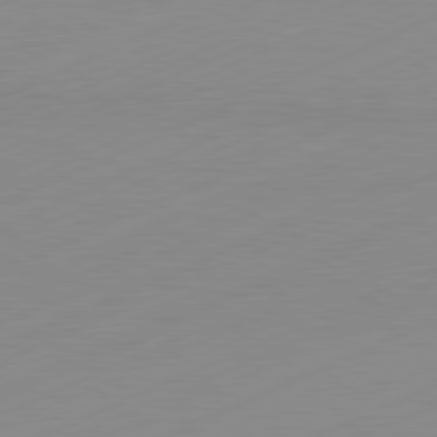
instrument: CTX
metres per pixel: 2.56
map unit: Hpe
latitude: -82.2739
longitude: 12.0661
